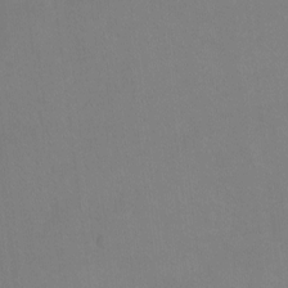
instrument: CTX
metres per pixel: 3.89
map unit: Hto
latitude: -12.2929
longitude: -40.6679
